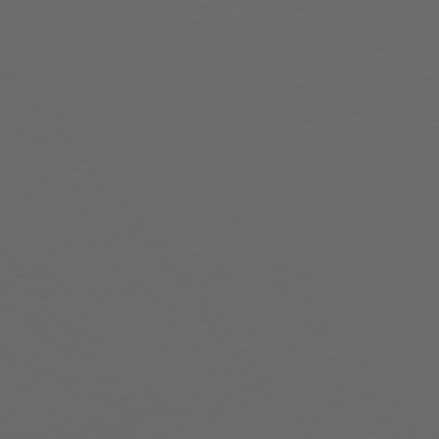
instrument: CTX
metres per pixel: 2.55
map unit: Ap
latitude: -76.1039
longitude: -75.0836
